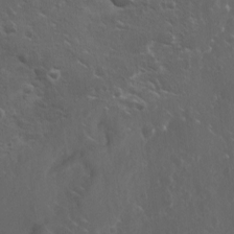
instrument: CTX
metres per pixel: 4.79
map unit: Ave
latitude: 11.6316
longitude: -104.0255
